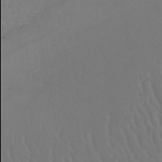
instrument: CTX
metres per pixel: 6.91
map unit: HNb
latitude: -51.8422
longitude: -49.9906
